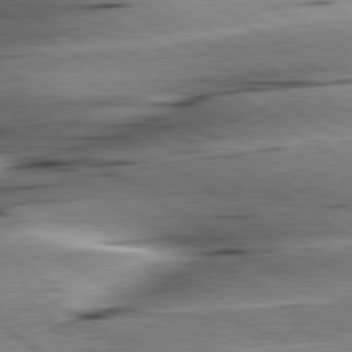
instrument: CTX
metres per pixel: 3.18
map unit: lApd
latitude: 79.6316
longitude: -156.1955
